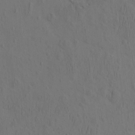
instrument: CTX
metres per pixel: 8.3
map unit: eHh
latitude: -2.7463
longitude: 17.9367
